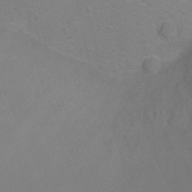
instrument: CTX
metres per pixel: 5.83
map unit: Ht
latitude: -2.2550
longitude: -26.9514
